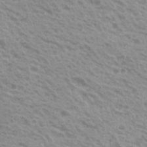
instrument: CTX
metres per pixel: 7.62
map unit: Hto
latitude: 23.1403
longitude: -31.4238
